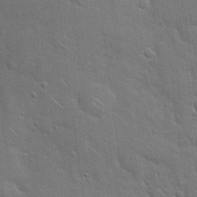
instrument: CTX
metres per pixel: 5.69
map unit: Hto
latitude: 19.8016
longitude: -51.8016
